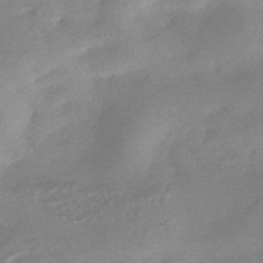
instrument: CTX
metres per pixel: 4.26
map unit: HNhu
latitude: -44.0283
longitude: 91.6344
